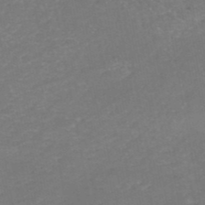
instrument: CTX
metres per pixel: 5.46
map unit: HNb
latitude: -50.5574
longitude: -52.2901
